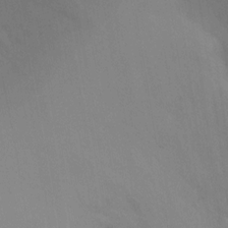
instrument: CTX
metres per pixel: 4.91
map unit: Ht
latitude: -17.3132
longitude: -47.4616
